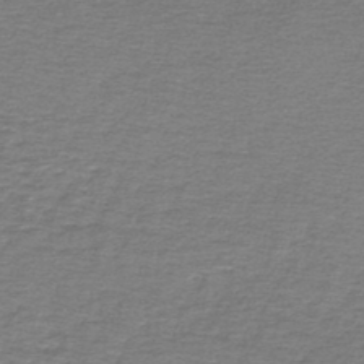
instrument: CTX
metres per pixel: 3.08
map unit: lHb
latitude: -44.7085
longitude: 57.5021
